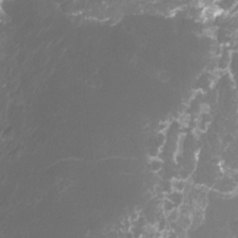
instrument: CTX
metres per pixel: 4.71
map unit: Htu
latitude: -10.6141
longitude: -74.0255
